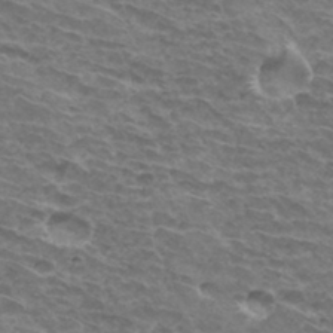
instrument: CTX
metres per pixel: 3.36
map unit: Hto
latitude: 33.8394
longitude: -43.4804
